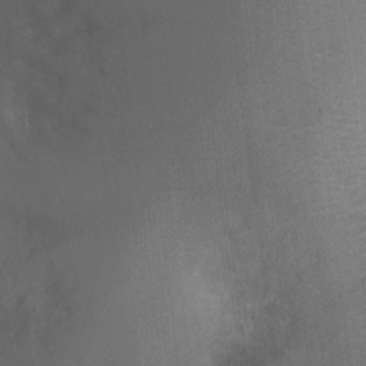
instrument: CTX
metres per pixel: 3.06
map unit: Ht
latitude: -1.5022
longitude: -17.4426
